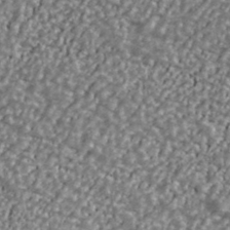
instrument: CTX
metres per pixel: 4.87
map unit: Ave
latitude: 40.5545
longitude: -111.7261
